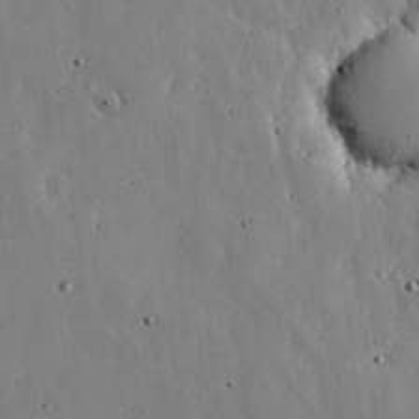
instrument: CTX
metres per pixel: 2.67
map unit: lHvf
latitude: 18.7435
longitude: -114.1577
